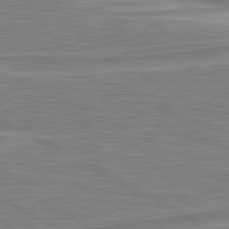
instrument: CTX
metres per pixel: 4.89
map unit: lApd
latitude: 80.9514
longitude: -173.1403
